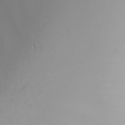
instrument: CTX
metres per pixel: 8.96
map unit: Nhu
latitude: -6.5762
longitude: -81.6316
